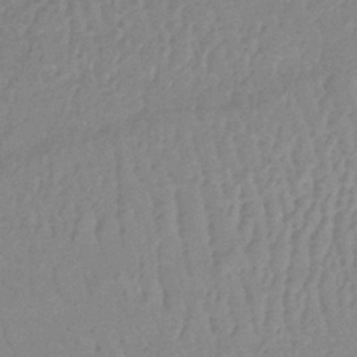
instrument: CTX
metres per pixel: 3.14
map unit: lHb
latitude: -34.5196
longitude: 69.9556
